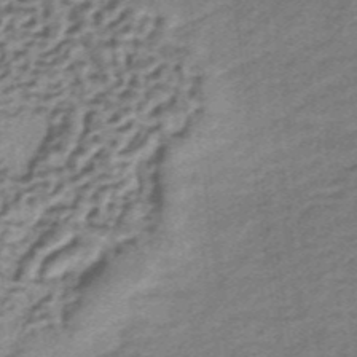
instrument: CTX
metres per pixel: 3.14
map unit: lHb
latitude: -36.5951
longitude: 60.2928
